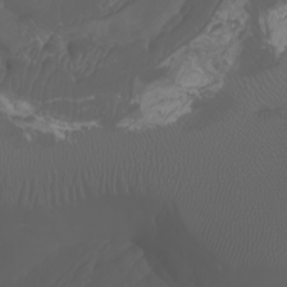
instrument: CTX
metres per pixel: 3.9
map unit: Nhu
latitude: -5.4076
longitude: -89.4049
